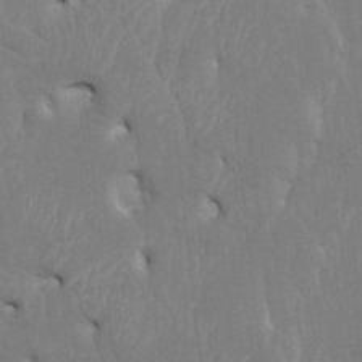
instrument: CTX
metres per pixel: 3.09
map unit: HNhu
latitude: 4.2711
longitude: -7.4048
